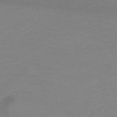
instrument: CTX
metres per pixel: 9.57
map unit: HNb
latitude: -49.7667
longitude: -43.4238
